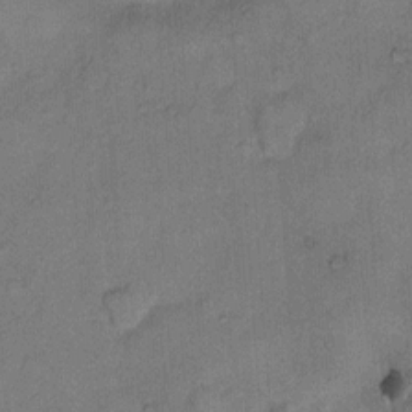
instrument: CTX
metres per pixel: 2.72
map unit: Hto
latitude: 9.3293
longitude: -61.7827
